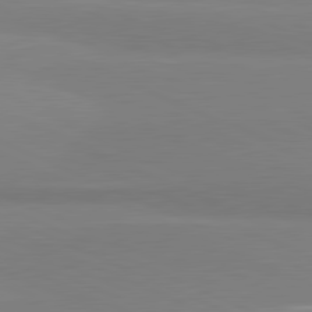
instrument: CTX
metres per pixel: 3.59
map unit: lApd
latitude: 81.4993
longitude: 177.7478
